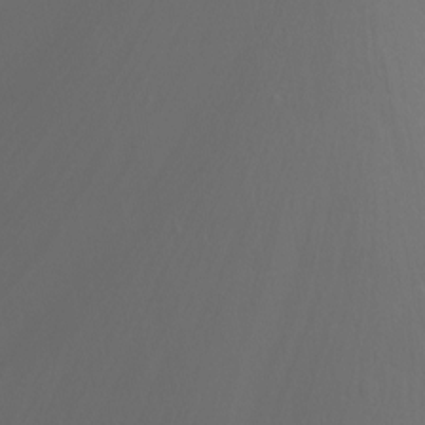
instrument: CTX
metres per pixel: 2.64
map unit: Ht
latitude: -9.0486
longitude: -45.8583
